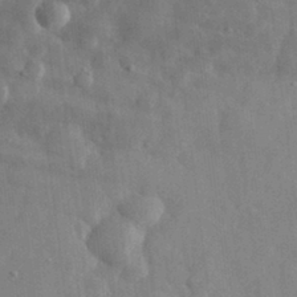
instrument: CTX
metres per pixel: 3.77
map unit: eHh
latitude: 31.4049
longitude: -72.1200
